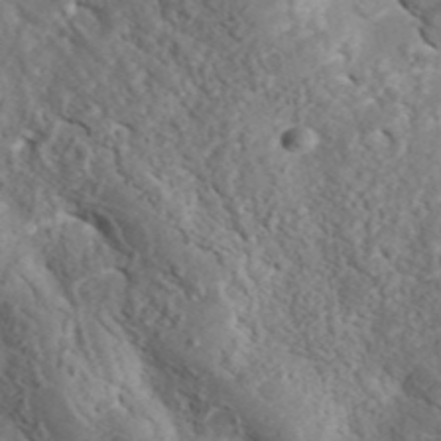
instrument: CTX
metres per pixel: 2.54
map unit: ANa
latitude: 41.3860
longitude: 51.8611
